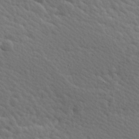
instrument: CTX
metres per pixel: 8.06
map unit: Hve
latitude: 25.7638
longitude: 145.4454
